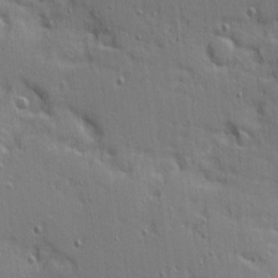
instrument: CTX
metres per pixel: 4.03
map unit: Ave
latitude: 10.5546
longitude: -102.1766
